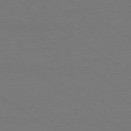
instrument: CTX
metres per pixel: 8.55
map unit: Ap
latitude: -79.9367
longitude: -59.4804
